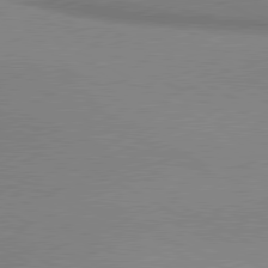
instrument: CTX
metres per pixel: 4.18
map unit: lApd
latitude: 80.1011
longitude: 167.6722
